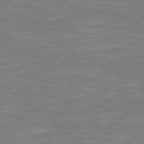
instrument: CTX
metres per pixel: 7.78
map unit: Hpe
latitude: 78.9325
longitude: -125.4804
